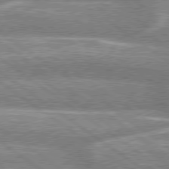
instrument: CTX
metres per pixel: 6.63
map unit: lApd
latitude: 78.8947
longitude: -159.6316
